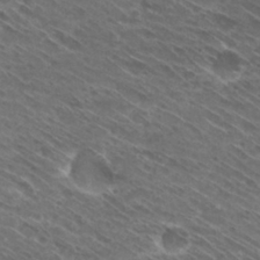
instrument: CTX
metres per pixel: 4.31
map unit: Hto
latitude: 29.3104
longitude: -44.2333
